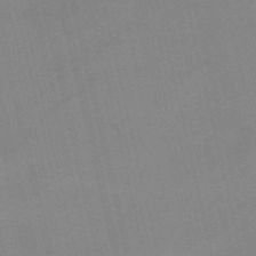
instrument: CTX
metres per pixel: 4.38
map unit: HNb
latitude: -52.5573
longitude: -44.8758
